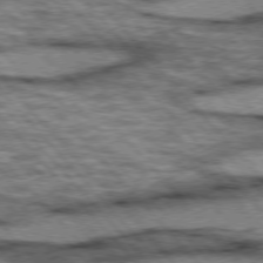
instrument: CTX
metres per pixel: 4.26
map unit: lApd
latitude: 75.8772
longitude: -49.9528
